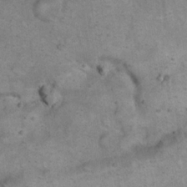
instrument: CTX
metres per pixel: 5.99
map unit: eHh
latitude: 20.4790
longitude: -61.9150
